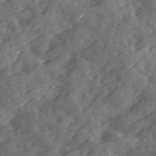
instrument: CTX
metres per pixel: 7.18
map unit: Ave
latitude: 19.2159
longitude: -131.3482
